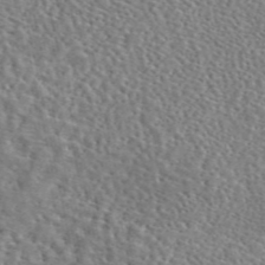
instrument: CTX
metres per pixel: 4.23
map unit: eAb
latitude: 45.3104
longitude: 111.4076
